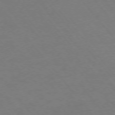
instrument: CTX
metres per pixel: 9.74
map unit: Ap
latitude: -76.5574
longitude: -64.1956
